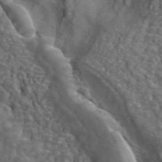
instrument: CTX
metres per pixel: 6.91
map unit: ANa
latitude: 44.1766
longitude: 28.8030
